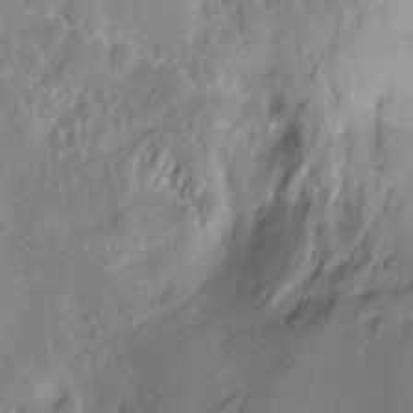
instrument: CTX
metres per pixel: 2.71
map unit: Ht
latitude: -8.2928
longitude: -36.3656
